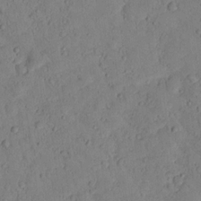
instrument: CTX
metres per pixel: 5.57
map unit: lHvf
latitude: 13.1970
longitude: 177.8045
